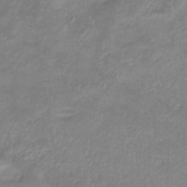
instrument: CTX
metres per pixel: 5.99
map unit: lHb
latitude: -34.0661
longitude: 72.2550
